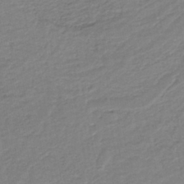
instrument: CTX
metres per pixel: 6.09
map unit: HNb
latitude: -36.2739
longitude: 58.3873
